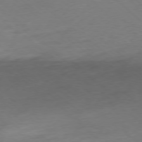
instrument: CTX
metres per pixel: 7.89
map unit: Ap
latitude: -78.4818
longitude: -62.8191
